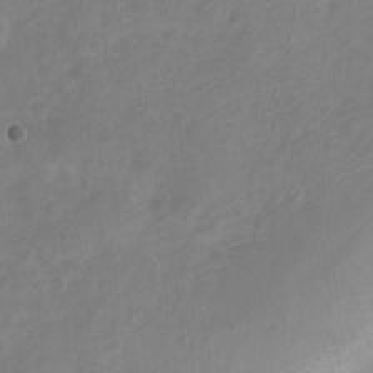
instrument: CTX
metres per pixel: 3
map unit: Nve
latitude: -20.9163
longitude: 107.9556
